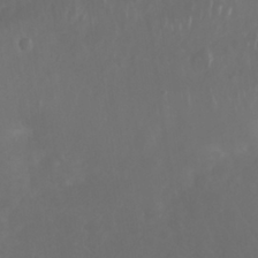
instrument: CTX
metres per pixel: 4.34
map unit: Nhu
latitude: 27.6694
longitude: -64.9703
